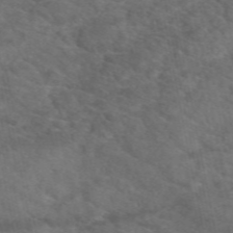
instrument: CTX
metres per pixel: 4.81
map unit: eAb
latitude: 49.9339
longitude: 111.2753
